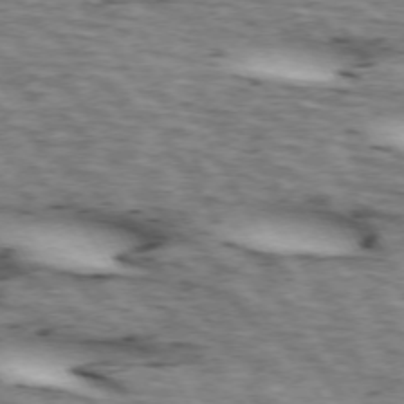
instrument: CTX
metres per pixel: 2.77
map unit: lApd
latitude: 71.9339
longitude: -52.1200
